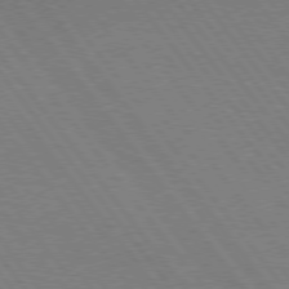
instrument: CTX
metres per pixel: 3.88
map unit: Hpe
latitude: 75.4804
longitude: -158.0633
